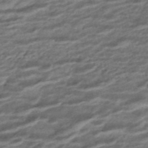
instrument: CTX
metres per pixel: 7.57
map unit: ANa
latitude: -44.9920
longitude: 105.6722
